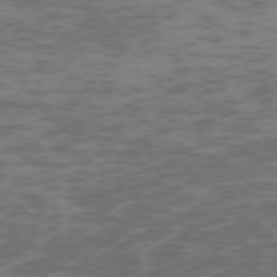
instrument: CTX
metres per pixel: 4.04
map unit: Hpe
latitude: -73.3132
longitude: 6.2550
